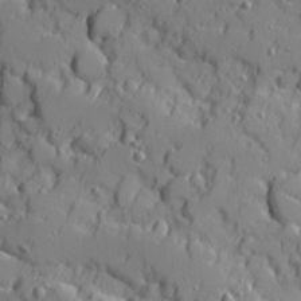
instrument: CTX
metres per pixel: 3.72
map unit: Ave
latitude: 11.2537
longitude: -101.3671
